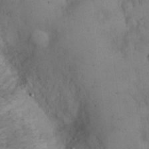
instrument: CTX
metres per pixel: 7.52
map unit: Hto
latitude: 14.8569
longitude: -60.1200
